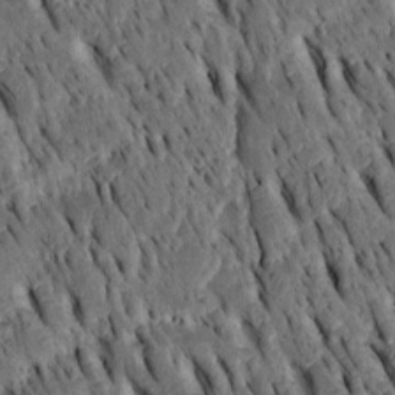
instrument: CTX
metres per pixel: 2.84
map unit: Htu
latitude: -3.1431
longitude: 151.3509
